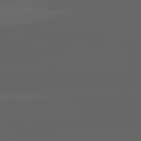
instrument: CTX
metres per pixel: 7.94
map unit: lApd
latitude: 82.8946
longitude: -134.4601
